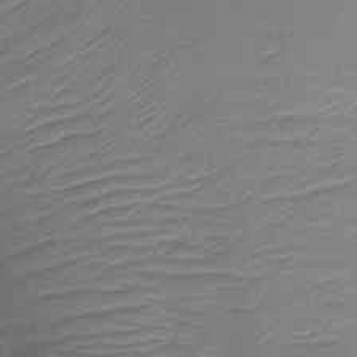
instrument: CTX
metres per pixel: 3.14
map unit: lHb
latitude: -42.3495
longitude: 80.6708
